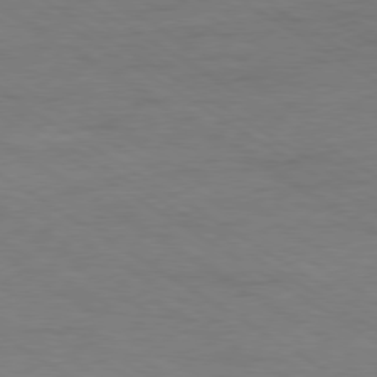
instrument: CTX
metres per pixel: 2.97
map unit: Ap
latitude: -79.8422
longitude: -52.6491
